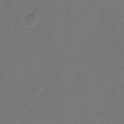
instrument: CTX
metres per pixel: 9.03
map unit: Hto
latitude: -12.6519
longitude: -40.7246
